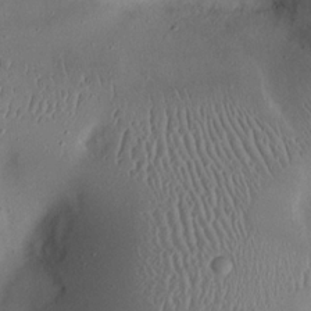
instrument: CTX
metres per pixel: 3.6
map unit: eHh
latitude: 23.5749
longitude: -70.2711
